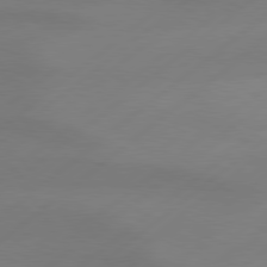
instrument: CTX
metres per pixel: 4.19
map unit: Hpe
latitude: 78.9136
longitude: -131.8206
